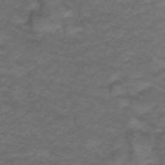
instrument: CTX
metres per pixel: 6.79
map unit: ANa
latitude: 39.2348
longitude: 23.9367
